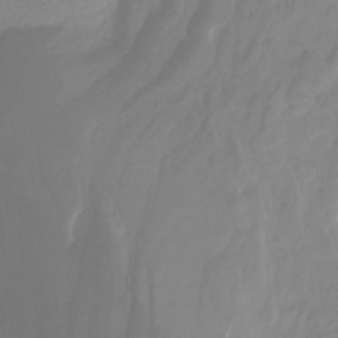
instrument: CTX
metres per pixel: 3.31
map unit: HNhu
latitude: -29.0864
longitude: 67.7666
